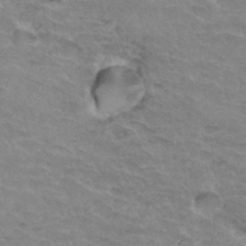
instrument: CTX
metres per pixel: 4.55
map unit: Hto
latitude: 33.7639
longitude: -46.5924
